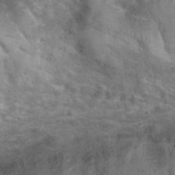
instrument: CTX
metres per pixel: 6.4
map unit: eHh
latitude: 37.2348
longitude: -64.9892
